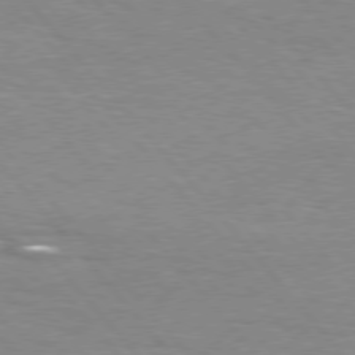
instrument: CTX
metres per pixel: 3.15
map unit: Hpe
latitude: 76.1200
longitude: -157.4237
